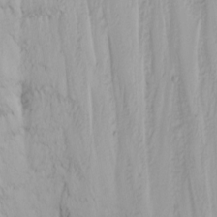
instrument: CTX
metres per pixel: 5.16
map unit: Nhu
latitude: -5.0486
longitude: -86.4790
